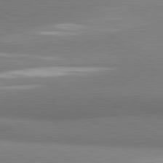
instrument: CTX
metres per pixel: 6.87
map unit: lApd
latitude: 80.5924
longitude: 167.4076
